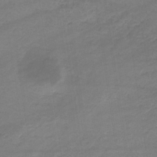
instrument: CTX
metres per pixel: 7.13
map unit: eHb
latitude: -32.9164
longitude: 68.4629
